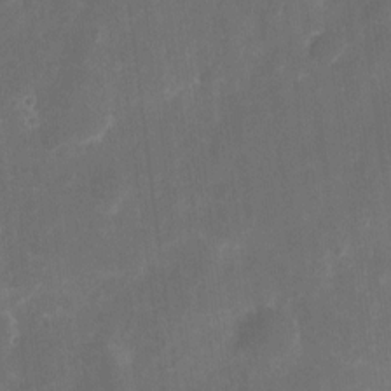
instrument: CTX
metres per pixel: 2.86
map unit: eHh
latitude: 9.0081
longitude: -71.3293
